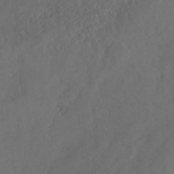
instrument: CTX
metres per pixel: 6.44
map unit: HNhu
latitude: -36.8219
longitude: 33.0676
